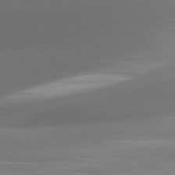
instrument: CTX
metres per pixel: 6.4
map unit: lApd
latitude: 81.2537
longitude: 130.9541
